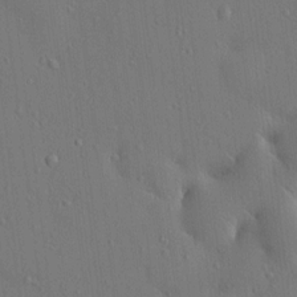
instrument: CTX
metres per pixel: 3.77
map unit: HNhu
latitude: 5.9528
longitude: 15.2376
